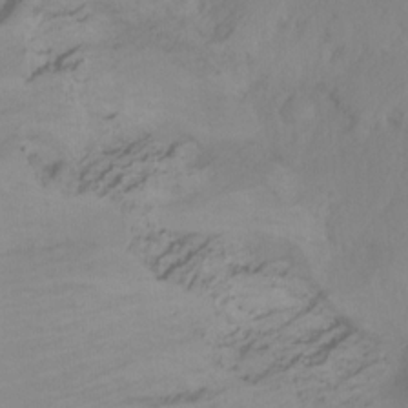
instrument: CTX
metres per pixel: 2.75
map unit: Ht
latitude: -15.5588
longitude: -42.9325
